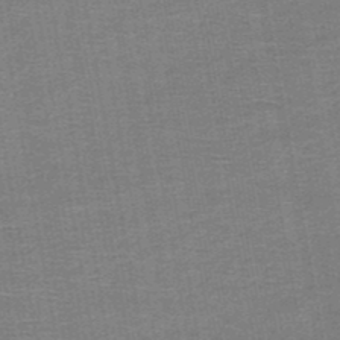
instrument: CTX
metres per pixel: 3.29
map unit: HNb
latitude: -48.5007
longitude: -42.7813
